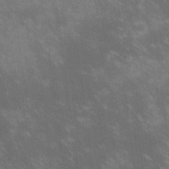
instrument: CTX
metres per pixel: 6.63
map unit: lHvf
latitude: -14.3496
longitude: -103.1592
